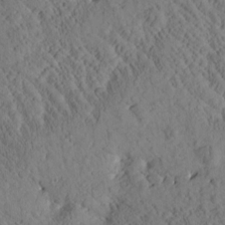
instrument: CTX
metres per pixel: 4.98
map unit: Htu
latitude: 0.6112
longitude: 176.3117
